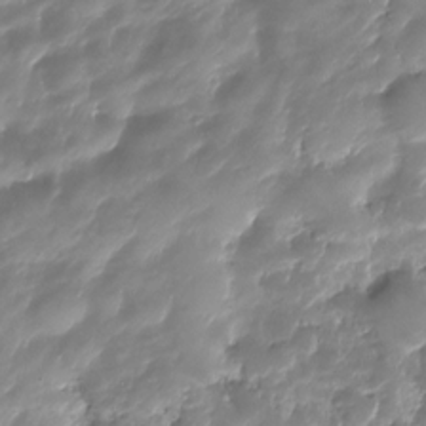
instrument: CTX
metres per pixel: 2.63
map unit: HNhu
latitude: -25.2376
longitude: 50.8786
